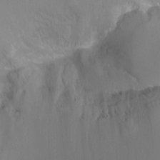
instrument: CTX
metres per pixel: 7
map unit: Ht
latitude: -11.0298
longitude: -44.0444
